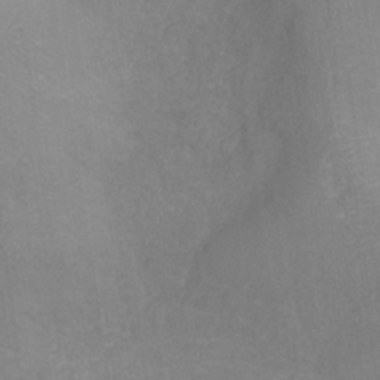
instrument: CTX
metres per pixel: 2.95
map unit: HNhu
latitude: -41.3509
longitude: 101.0675
